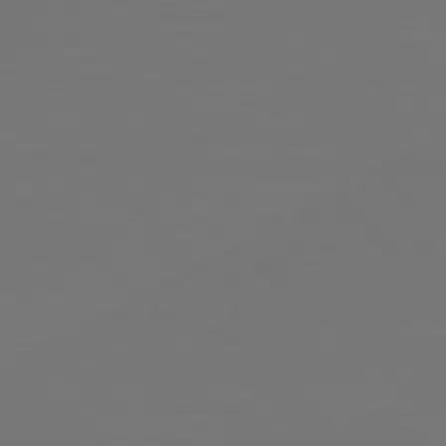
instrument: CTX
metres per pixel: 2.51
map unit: Hpe
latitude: 78.2712
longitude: -171.9906
